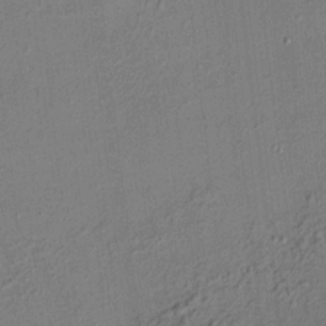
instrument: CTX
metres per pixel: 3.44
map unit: HNhu
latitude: 6.9514
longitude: 15.3699
